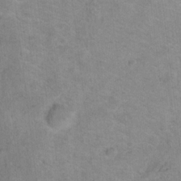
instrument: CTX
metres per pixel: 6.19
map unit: Hto
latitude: 18.1955
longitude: -39.0836
